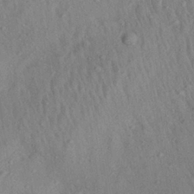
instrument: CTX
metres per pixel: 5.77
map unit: Aa
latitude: 27.1781
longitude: -141.9339
